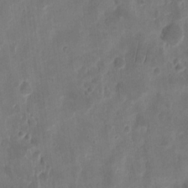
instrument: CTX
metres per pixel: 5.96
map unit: eHh
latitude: 9.0648
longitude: -73.7639
